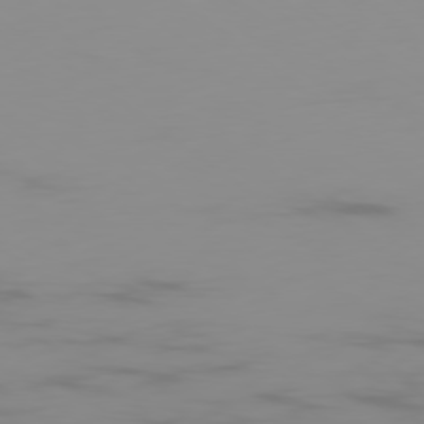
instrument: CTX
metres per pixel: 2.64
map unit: Ap
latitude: -79.1242
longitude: -95.3293
